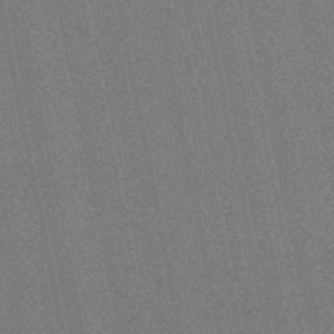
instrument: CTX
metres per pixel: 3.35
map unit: eHb
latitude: -50.2173
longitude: 79.2376
